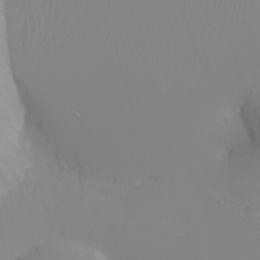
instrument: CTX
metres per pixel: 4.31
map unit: eHh
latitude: -5.2942
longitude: -85.2537
